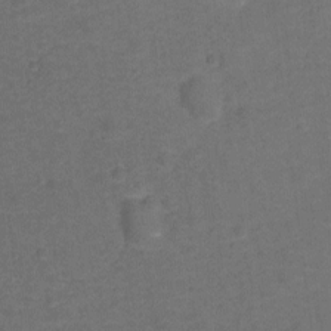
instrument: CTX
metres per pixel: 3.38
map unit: Hto
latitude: -0.4818
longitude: -34.5168
